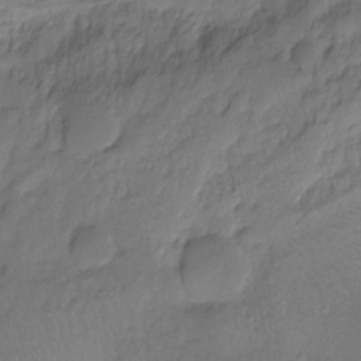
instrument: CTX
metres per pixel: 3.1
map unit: Ht
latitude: -9.3698
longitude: -39.1403
